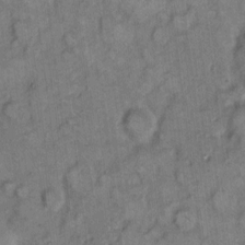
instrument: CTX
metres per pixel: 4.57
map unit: eHh
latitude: 8.5546
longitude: -63.5938
